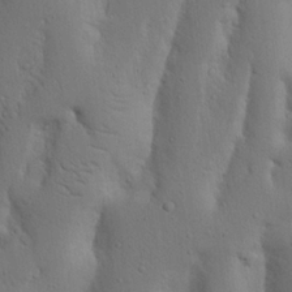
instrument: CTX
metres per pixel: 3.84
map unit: Nhu
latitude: 19.5560
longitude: -75.4993
